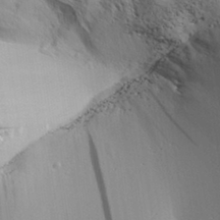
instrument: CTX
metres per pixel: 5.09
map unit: Aa
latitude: 32.6490
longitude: -138.0822
